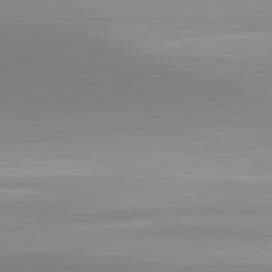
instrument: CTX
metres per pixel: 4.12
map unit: lApd
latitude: 80.9892
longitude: 143.7855
